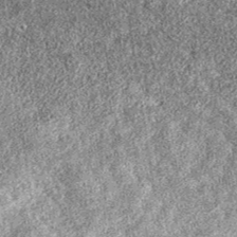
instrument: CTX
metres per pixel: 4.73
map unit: eAb
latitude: 37.0458
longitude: 105.5966
